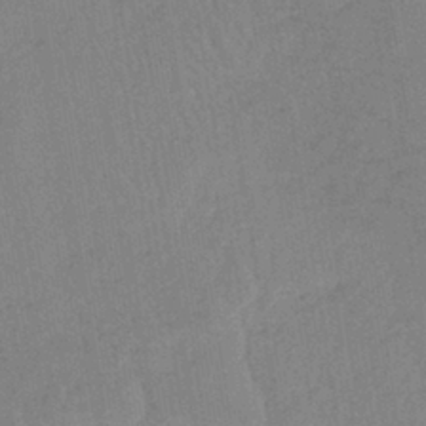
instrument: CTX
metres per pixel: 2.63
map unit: lHb
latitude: -40.3873
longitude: 67.5210
